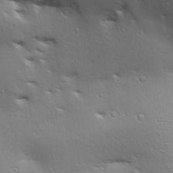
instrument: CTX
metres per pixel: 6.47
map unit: lAa
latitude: 18.3089
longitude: -138.4034
